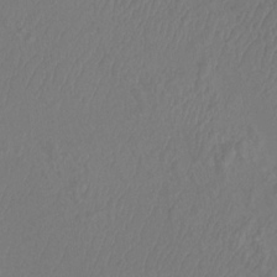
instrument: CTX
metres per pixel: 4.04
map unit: Htu
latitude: -10.7085
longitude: -73.6505
